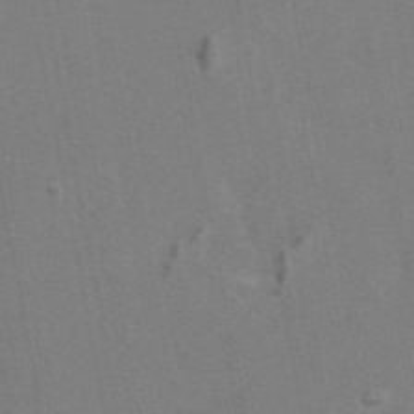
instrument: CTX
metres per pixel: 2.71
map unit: eAb
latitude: 46.7247
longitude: 116.5006
